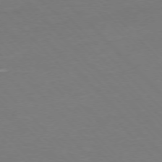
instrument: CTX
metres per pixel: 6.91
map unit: Ap
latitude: -76.8408
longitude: -80.1767
